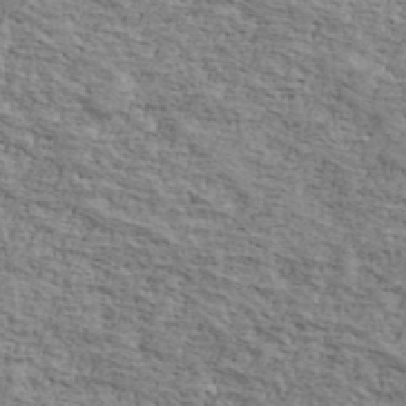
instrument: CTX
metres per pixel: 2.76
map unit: Ave
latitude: 41.5371
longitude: -109.8961
